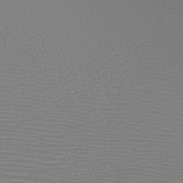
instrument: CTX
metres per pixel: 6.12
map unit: HNb
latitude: -46.3117
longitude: -41.9906
